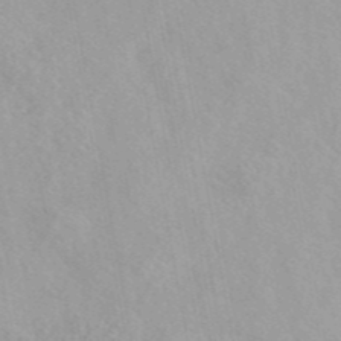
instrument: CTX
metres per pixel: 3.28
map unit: eAb
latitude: 44.1011
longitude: 115.2943
